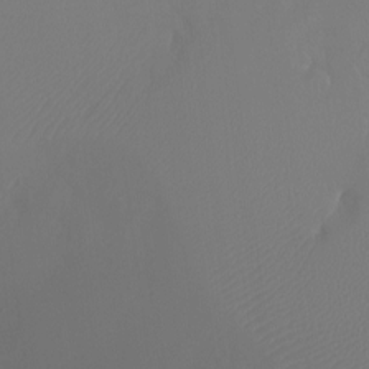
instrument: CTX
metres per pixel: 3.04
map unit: Ht
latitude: -11.4266
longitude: -43.7072
